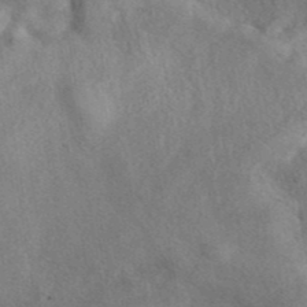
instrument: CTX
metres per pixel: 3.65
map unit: eAb
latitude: 40.5356
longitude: 107.5588
